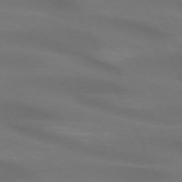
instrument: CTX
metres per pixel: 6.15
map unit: lApd
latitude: 72.6491
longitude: -48.9136
